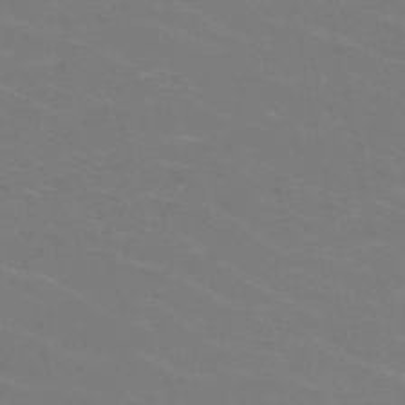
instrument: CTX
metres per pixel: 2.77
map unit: HNb
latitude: -49.5210
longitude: -48.1578
